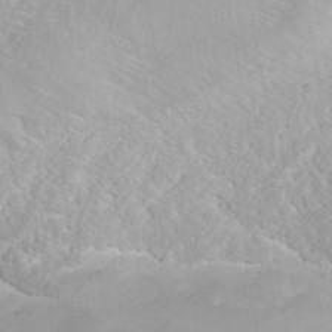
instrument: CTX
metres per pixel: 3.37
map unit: ANa
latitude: 40.1577
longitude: 22.4251
